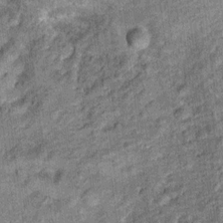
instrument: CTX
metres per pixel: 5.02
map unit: Ht
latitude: 10.7624
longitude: -38.8569
